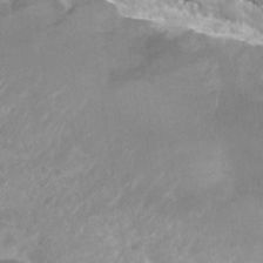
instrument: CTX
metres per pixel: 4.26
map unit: Hto
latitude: 33.5938
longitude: -47.5560
